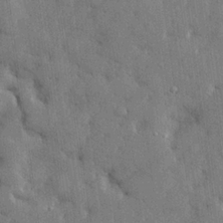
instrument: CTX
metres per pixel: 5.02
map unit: lHvf
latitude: 23.8583
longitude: 143.3131
